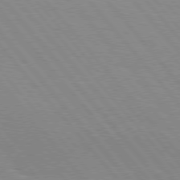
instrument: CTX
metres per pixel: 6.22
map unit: Hpe
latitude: 76.2900
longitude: -153.4049
